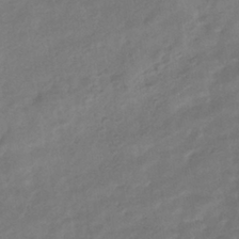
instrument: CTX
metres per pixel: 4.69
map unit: eHb
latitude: -35.9178
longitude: 81.4833
